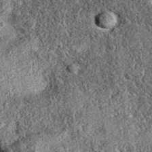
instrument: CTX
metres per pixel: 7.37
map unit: eAb
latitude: 36.4034
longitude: 109.1242
